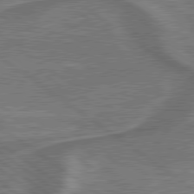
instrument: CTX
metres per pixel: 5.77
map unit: lApd
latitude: 79.5560
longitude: 173.9178
